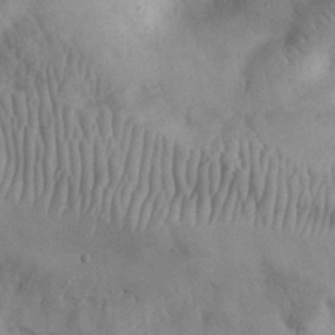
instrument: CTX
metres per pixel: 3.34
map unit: eHh
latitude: 30.5924
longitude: -70.6868
